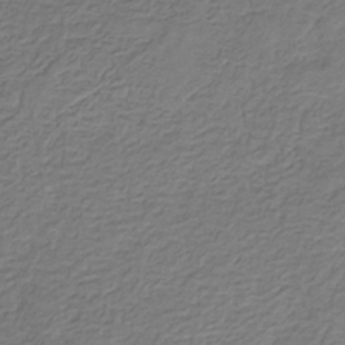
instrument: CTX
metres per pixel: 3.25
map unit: eHb
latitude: -31.0108
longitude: 71.4643
